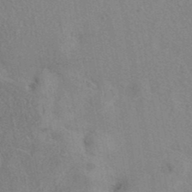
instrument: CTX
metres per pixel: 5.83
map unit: eAb
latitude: 40.9324
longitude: 108.4251
